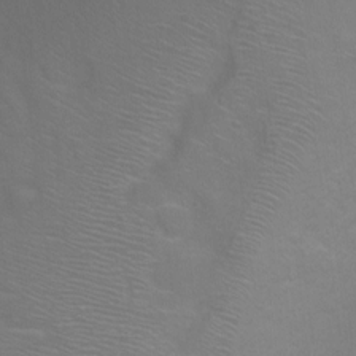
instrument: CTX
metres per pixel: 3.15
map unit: Ht
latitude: 0.9324
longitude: -35.6505
